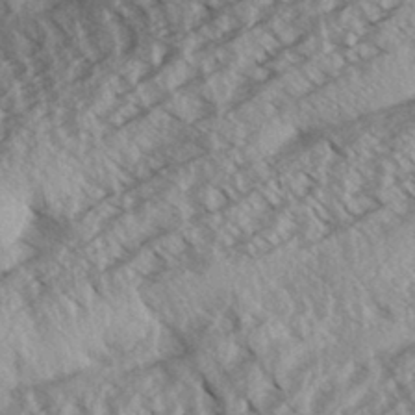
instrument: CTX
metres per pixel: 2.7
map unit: Aa
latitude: 33.1214
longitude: -140.3467
